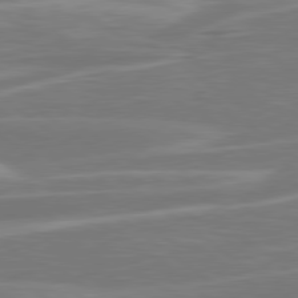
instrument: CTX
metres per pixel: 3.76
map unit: Hpe
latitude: 79.3104
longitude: -126.5168
